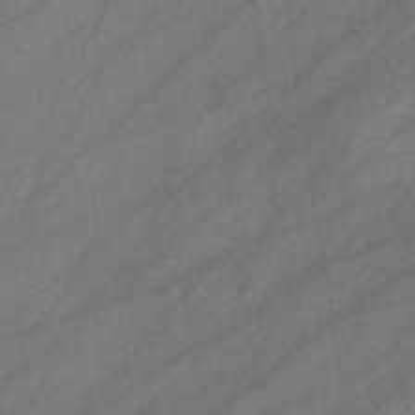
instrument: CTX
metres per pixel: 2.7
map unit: eHb
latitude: -33.0487
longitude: 71.5777
